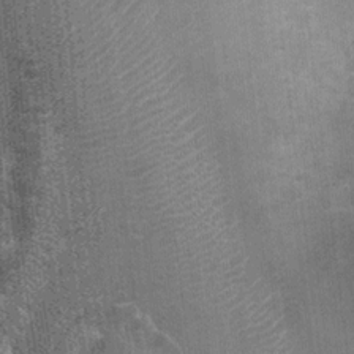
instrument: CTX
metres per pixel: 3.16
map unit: Ht
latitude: 0.2522
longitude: -17.4237
